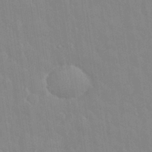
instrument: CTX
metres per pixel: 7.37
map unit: eHh
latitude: 33.0081
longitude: -60.1766
